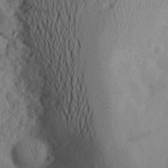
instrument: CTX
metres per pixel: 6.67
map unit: Aa
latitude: 24.7435
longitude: -147.3104
